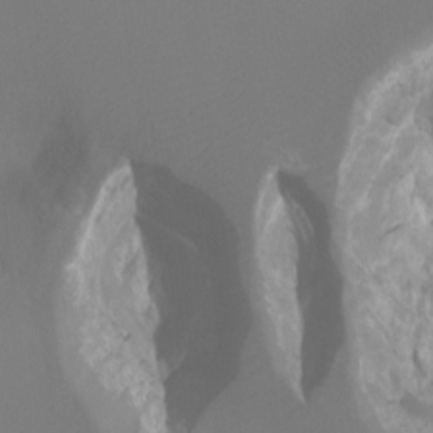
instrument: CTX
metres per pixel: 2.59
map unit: Ht
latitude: -7.0864
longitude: -27.9150
